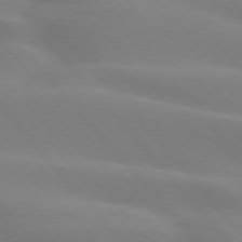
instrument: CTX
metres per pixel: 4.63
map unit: lApd
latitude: 74.2523
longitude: -61.0080
